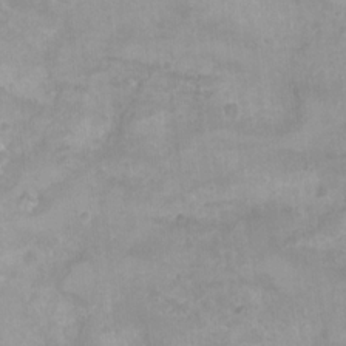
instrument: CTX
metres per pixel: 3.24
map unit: Nhu
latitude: 5.9339
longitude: -17.9717
